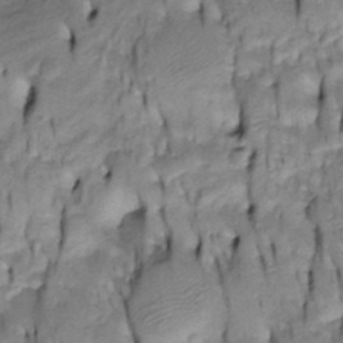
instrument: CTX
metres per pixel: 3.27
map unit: Htu
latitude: -4.8786
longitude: 150.7274
